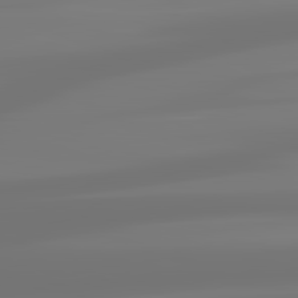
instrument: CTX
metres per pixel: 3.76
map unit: lApd
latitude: 82.9891
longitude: -131.8773
